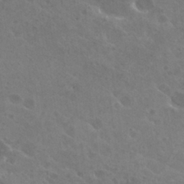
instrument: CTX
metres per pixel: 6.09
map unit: Hto
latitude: 26.4223
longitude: -36.4601
